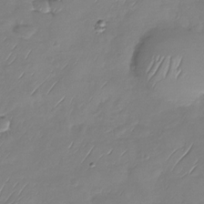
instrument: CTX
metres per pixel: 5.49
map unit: Nhu
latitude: -28.8219
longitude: -59.1214
